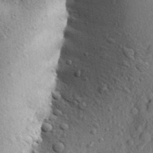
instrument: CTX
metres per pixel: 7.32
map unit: Aa
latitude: 28.4979
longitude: -148.3656
